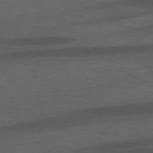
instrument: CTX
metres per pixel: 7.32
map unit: lApd
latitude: 77.9717
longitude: -57.0269
